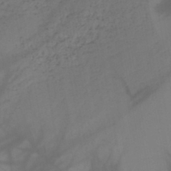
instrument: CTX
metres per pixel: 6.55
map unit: HNb
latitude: -44.8219
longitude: -43.9339
